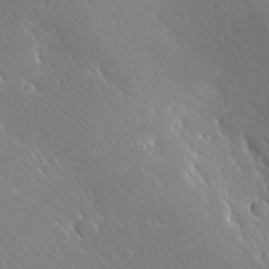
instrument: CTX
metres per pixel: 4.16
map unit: Ave
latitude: 20.7058
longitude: -137.7450
